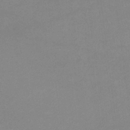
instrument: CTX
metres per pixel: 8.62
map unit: eHb
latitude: -33.2187
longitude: 69.7477
